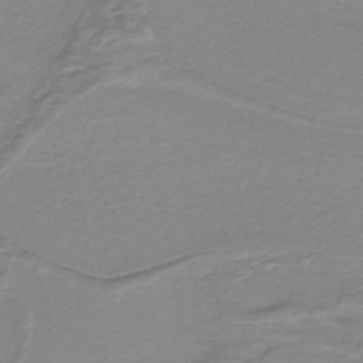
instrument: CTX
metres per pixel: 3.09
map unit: lHb
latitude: -40.1983
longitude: 51.6533
